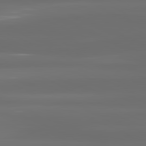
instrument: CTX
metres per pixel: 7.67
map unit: lApd
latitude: 81.1025
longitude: -137.7450
